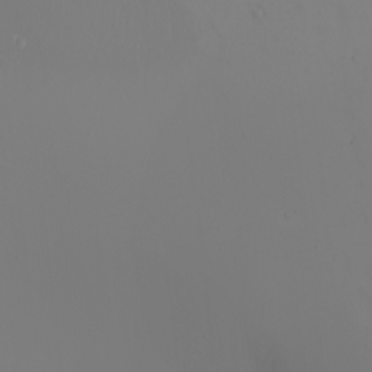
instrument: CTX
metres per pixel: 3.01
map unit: Nhu
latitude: -7.4454
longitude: -90.1011
